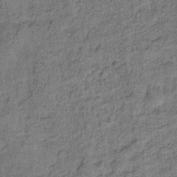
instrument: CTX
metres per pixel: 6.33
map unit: Ht
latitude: 9.0647
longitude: -38.8569
